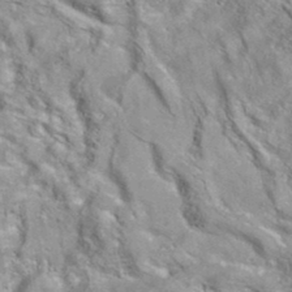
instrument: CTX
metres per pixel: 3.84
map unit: eAb
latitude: 34.8569
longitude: 109.8044
